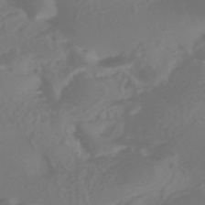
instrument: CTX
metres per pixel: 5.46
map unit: HNhu
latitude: -43.5966
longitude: 93.6533
